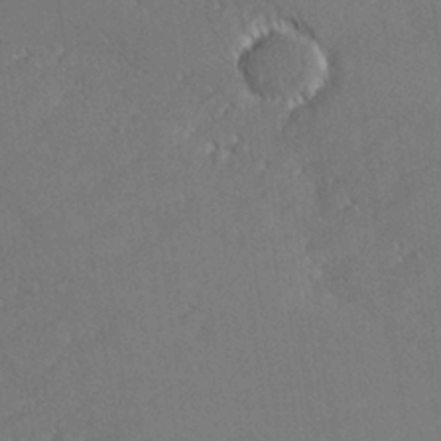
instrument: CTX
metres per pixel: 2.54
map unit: lHvf
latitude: 27.2348
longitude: 140.7463
